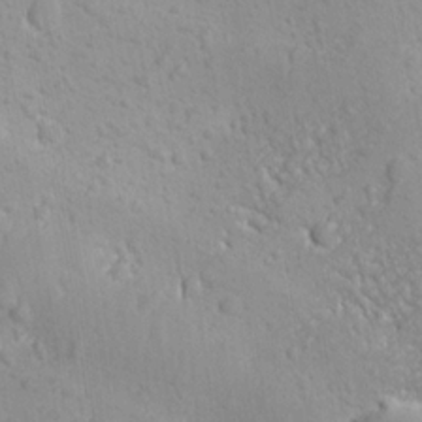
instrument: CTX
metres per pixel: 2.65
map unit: Ave
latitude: -10.4062
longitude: -121.0081
